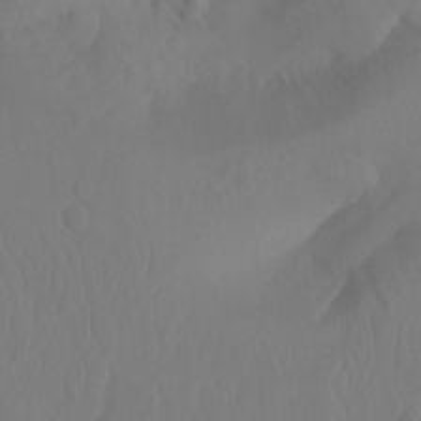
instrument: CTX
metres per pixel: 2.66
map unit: Aa
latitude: -13.1053
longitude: -67.6693
